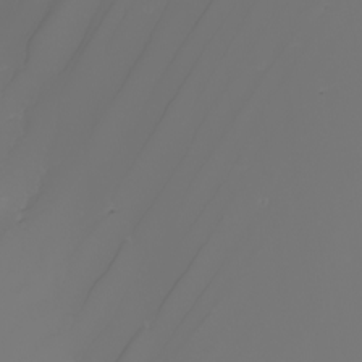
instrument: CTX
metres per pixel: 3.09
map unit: Nhu
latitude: -6.7463
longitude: -93.8394
